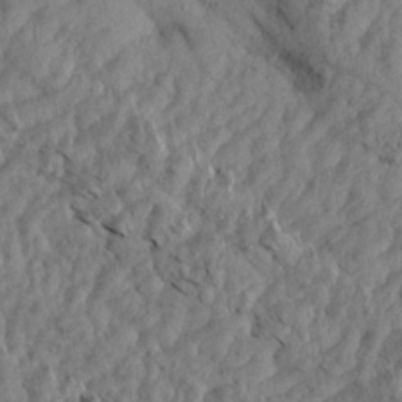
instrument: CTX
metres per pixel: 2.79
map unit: Aa
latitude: 14.8380
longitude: -142.2901
